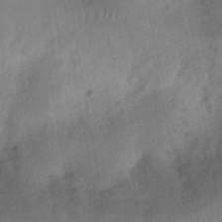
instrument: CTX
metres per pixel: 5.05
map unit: Ht
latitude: 11.9528
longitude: -74.7435
